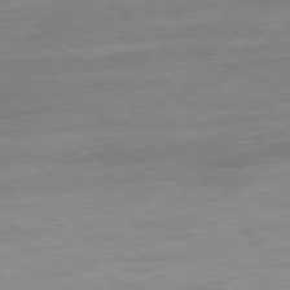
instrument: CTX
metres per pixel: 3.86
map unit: Ap
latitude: -80.3873
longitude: -102.1578
